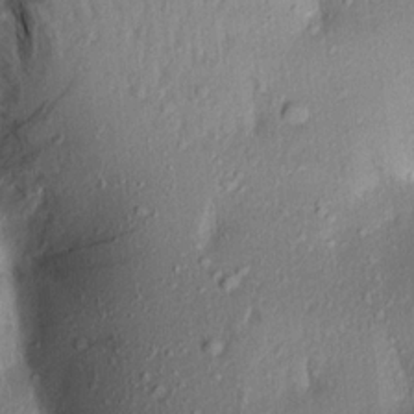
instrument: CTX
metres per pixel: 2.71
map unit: Aa
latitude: 18.0633
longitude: -148.4790
